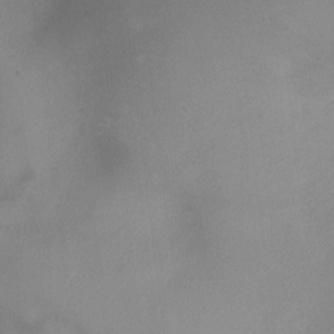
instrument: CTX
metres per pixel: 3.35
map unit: Ht
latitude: -8.8786
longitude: -31.4805
